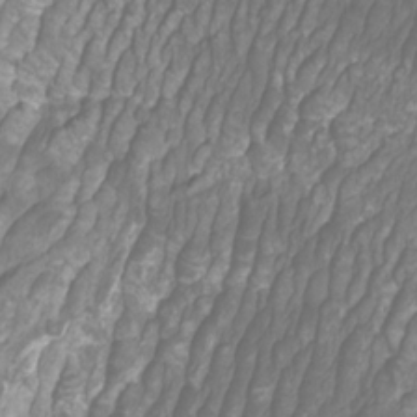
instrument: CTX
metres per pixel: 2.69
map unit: Htu
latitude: -10.8219
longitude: -73.7827
